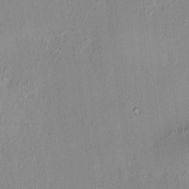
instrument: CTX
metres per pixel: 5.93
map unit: HNhu
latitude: 7.5560
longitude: 12.5007
